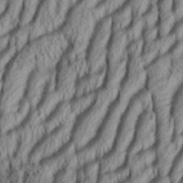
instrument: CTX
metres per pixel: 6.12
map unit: Aa
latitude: 33.9906
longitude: -137.1592
